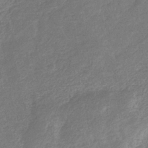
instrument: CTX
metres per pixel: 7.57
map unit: eHb
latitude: -33.9556
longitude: 76.5385
